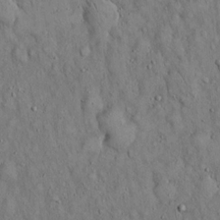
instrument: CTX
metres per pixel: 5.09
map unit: Hto
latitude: 14.8947
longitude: -58.5168
